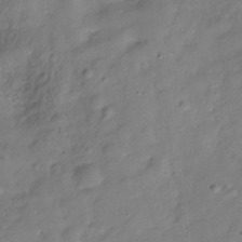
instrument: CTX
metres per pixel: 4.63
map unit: Hve
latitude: -31.2376
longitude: 92.7652
